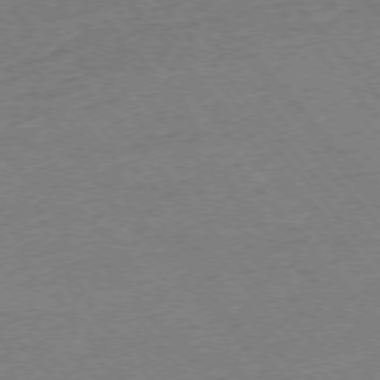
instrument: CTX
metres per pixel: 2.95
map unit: Ap
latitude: -75.6155
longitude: -80.8002
